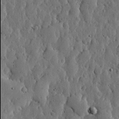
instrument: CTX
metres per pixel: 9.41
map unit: lHvf
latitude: 19.4237
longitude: -113.9906
